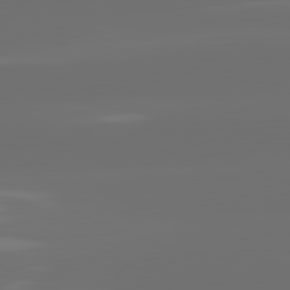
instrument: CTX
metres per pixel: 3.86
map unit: lApd
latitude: 82.1388
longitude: -166.6490
